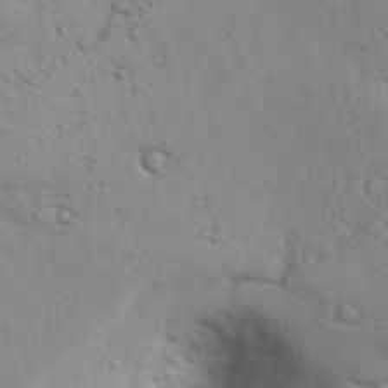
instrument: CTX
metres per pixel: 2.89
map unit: Aa
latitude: 29.4804
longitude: -146.2145
